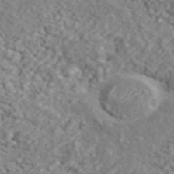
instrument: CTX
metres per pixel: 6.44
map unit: ANa
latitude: 44.9136
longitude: 21.1053
